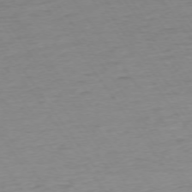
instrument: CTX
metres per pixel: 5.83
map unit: Ap
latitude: -74.3873
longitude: -83.8205
